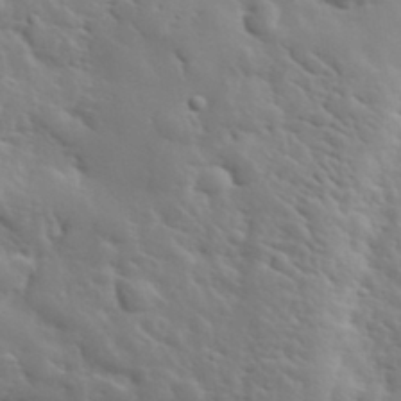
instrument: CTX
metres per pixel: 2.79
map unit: lHvf
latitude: 33.6505
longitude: -82.0822
